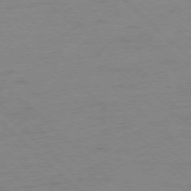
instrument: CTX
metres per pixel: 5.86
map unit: Ap
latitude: -77.5588
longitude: -84.5924
